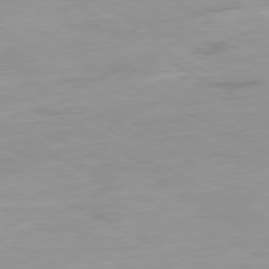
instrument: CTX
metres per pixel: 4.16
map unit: Ap
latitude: -80.1984
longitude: -76.1766
